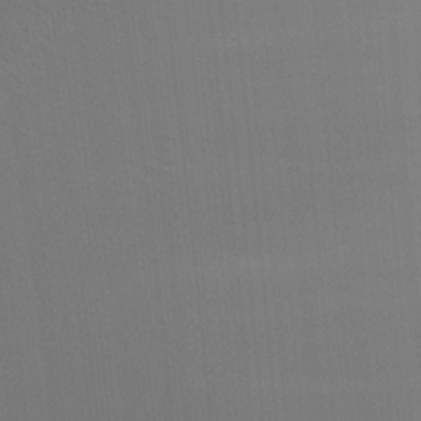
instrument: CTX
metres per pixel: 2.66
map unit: Nhu
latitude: -8.7274
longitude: -84.8380
